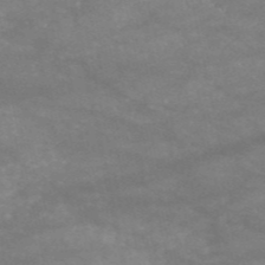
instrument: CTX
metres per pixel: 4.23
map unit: HNb
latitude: -53.5966
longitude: -41.5749
